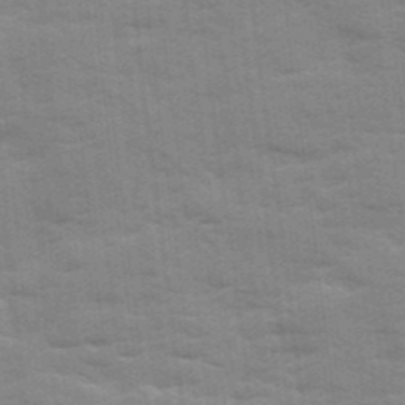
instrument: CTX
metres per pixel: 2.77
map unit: Ave
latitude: 12.4034
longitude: -102.1200
